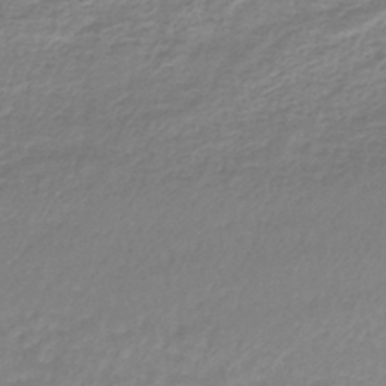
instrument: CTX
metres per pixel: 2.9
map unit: lHb
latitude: -41.5399
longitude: 70.8408
